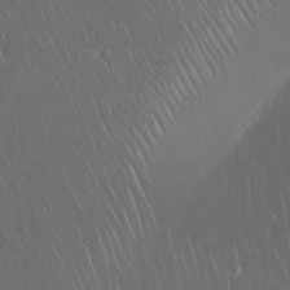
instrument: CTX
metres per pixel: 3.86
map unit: Nhu
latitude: 28.1578
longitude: -67.0458
